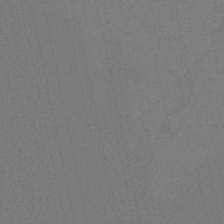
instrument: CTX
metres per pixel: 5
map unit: HNb
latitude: -51.3699
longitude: -46.4790
